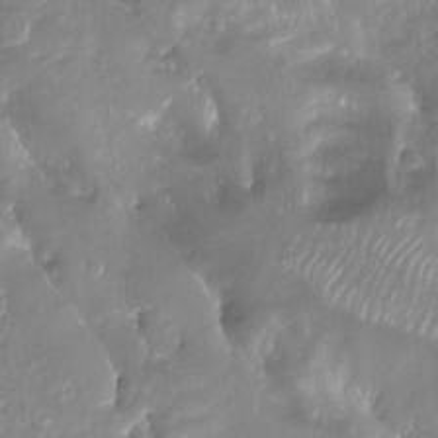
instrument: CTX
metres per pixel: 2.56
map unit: Aa
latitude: -13.2943
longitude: -66.7246
